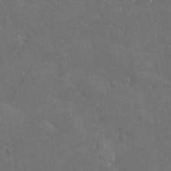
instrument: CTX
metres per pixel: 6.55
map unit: lHvf
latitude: 35.3670
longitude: -91.7261
